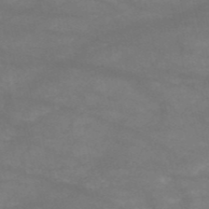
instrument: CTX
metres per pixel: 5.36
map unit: HNb
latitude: -53.7477
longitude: -41.5371
